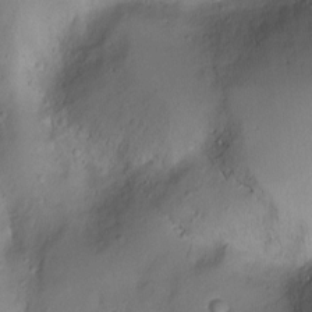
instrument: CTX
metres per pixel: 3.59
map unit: Ht
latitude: -8.4251
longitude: -21.2159
